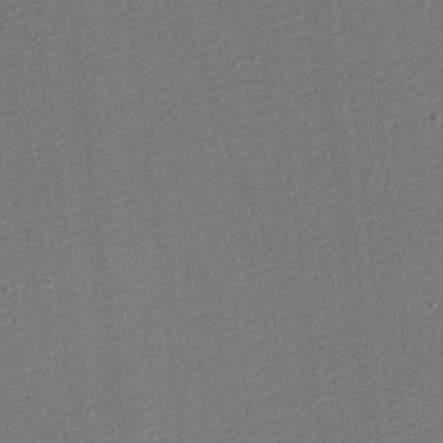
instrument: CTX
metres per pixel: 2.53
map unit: eHh
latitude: -3.8611
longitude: -86.1767
